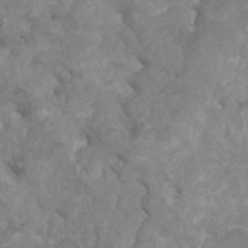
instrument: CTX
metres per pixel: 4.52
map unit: HNhu
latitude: 2.9324
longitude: -2.1200
